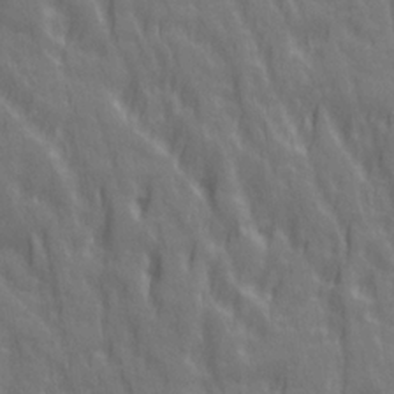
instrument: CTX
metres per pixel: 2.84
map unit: Ave
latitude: 20.2712
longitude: -134.1011
